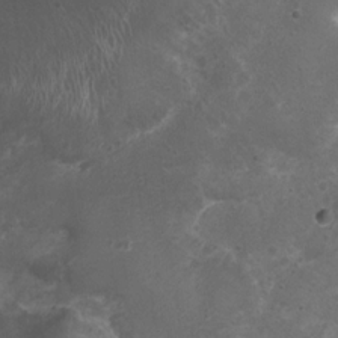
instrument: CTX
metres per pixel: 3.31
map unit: Nhu
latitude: 3.7449
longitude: -15.8017
